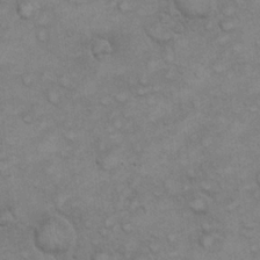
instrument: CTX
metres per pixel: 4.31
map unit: eHh
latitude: 22.1578
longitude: -59.3860
